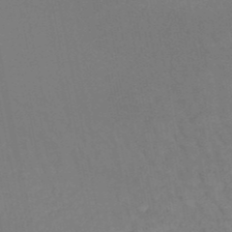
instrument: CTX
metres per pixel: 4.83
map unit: HNb
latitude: -50.5763
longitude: -53.2348
